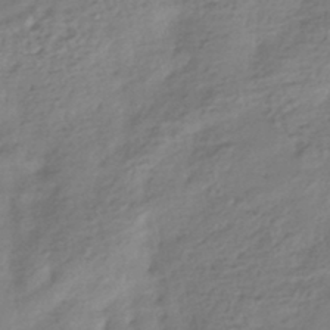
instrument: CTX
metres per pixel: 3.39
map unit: HNhu
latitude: -41.2754
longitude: 94.2928
